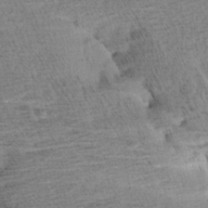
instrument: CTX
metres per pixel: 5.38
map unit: Aa
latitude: 6.5735
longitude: -137.8206
